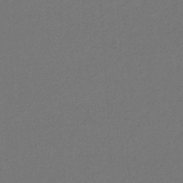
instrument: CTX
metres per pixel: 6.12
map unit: eHb
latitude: -32.0850
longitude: 69.4643
